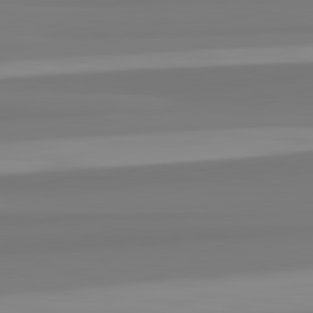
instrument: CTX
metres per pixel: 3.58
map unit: lApd
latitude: 82.7813
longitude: 172.2739
